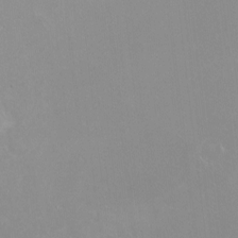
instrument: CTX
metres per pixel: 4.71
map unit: Nhu
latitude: -6.6707
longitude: -48.1200
